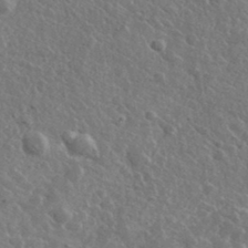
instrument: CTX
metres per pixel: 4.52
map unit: lHvf
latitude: 36.7435
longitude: -89.1215
